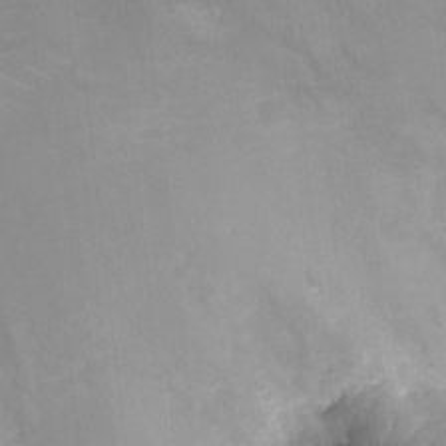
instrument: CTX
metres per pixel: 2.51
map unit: Ht
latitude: -11.8611
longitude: -24.2144
